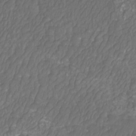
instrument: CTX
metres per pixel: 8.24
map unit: Htu
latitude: -10.8219
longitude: -73.7450
